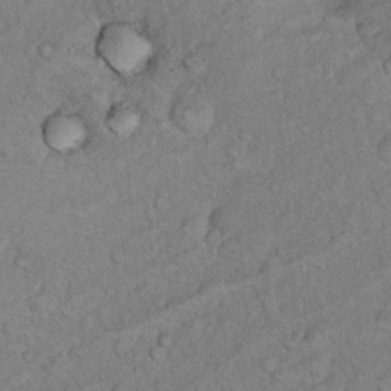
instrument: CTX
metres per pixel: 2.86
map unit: Nhu
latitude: 13.6127
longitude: -28.5168
